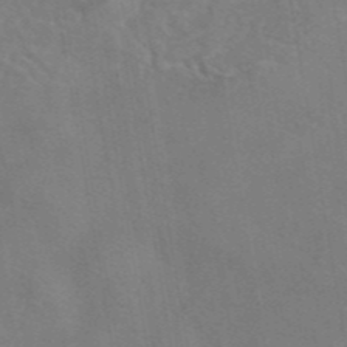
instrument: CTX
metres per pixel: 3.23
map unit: eAb
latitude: 45.2537
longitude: 109.2754
